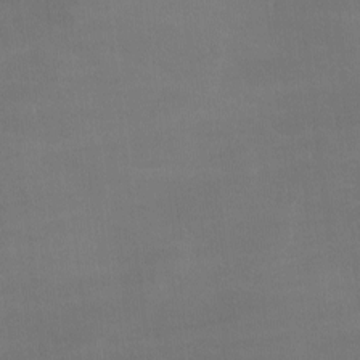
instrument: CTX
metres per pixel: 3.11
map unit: Ave
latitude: -6.7274
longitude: -122.1767
